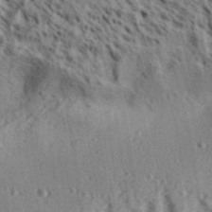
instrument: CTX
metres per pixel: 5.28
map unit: Aa
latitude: 31.4427
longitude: -137.3293
